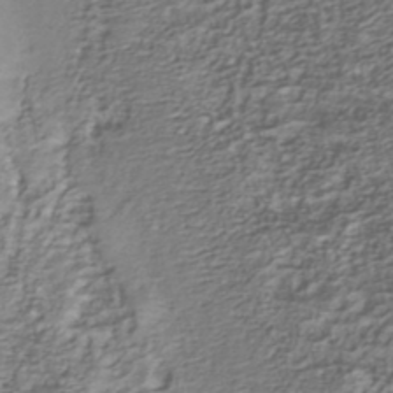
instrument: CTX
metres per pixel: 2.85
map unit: Nhu
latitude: -39.2754
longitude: -82.8569
